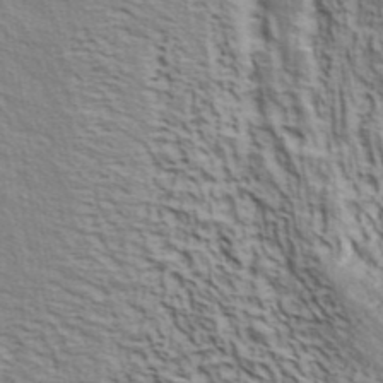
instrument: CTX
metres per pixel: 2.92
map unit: ANa
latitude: 40.6868
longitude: 30.1039
